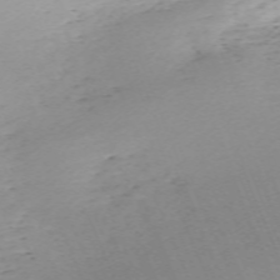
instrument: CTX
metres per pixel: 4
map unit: Nhu
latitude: -66.8597
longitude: 39.1620
